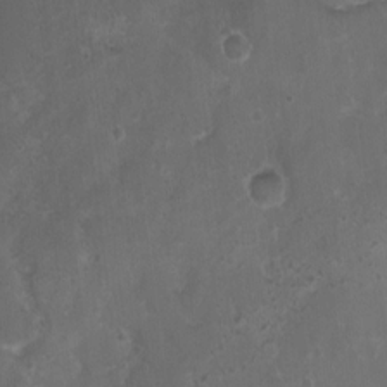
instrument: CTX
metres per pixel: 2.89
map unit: Nhu
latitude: 3.5938
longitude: -15.6316
